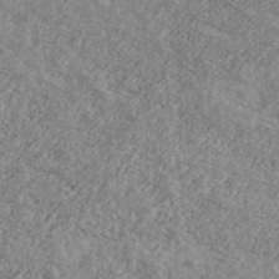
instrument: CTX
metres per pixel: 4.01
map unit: Ave
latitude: 39.9717
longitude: -110.3845
